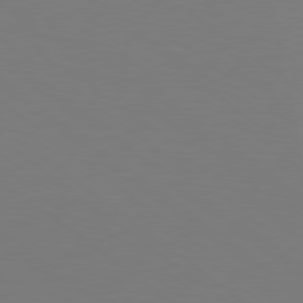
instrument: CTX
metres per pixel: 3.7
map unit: Hpe
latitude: 78.6869
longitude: -173.4804
